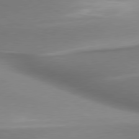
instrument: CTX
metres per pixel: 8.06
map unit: lApd
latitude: 79.8017
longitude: 179.5966
